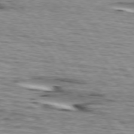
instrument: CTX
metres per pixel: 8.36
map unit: lApd
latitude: 74.5546
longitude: -72.0633
